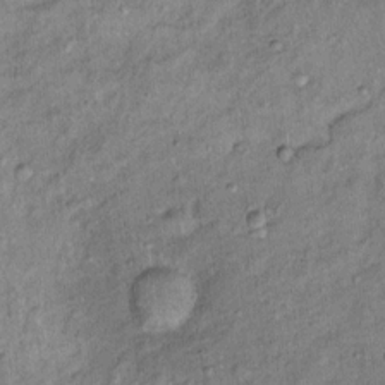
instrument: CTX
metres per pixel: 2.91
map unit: Ht
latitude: 13.2915
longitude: -40.5734
